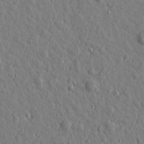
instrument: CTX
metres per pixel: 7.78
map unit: Htu
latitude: 1.2537
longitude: -178.8569
